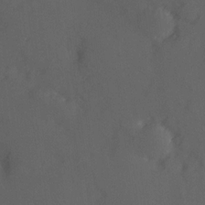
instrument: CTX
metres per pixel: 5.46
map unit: Hve
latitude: 12.8758
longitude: -89.9528
